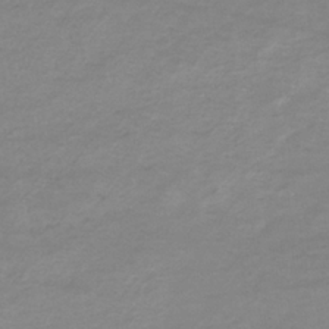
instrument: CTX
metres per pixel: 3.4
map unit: lHb
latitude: -33.9178
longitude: 70.1417
